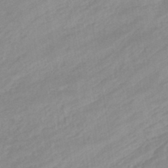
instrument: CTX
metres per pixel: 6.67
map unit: eHb
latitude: -44.3117
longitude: 84.8596
